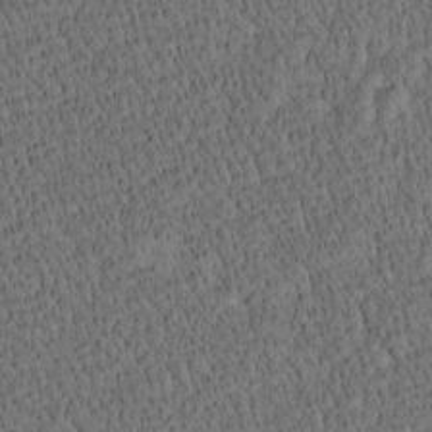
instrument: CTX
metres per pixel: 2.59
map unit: Htu
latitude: -4.1605
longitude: 174.9730
